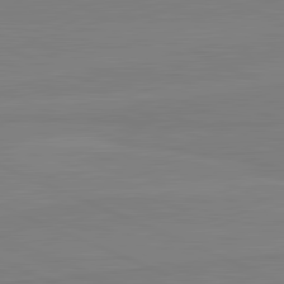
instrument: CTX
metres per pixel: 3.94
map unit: lApd
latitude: 81.9150
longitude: 166.4440
